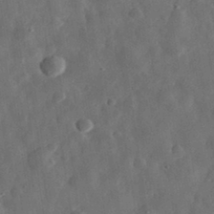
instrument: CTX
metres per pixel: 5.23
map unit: eHh
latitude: 31.6694
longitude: -75.0836
